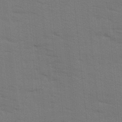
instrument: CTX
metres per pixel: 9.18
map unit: Ave
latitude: 14.0822
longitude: -102.5734
